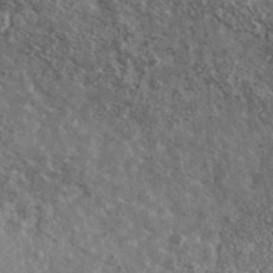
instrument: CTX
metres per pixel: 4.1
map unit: Ave
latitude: 39.5560
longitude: -108.0255
